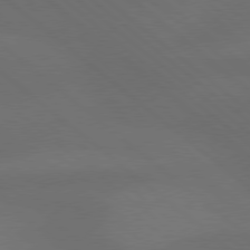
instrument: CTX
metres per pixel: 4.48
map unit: lApd
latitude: 77.8961
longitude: -56.8568
